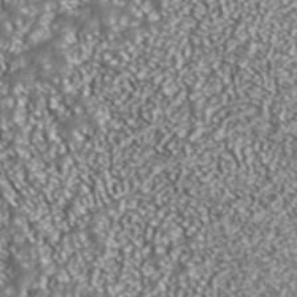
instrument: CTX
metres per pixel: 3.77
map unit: ANa
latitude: 43.4804
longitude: 36.3684
